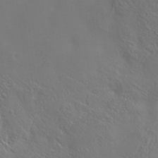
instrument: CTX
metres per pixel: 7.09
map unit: Aa
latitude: 33.9528
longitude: -134.1389
